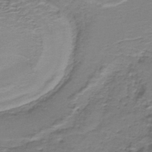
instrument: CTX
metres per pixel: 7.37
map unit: HNb
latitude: -37.2942
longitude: 53.6155
